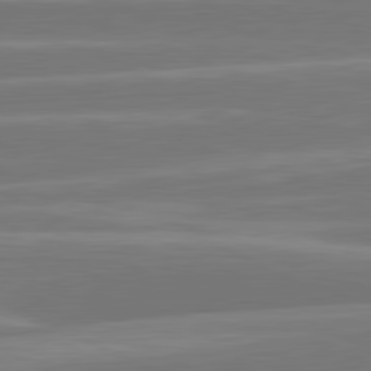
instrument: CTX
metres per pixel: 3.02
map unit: lApd
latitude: 81.2915
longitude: -129.9150
